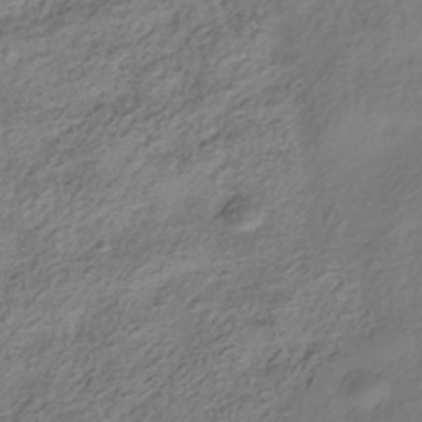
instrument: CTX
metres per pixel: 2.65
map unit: HNhu
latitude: -39.8800
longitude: 103.5588
